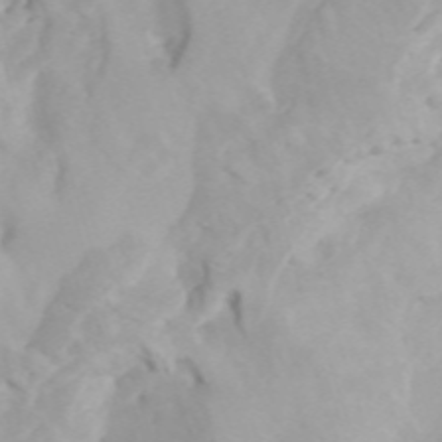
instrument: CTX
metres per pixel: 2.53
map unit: Htu
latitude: -4.6329
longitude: 137.7099
